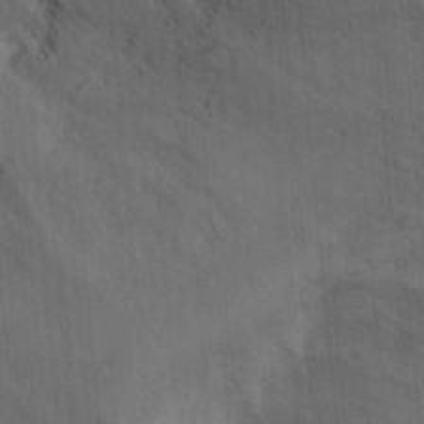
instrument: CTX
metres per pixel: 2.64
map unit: Ht
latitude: 0.2522
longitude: -32.3845
